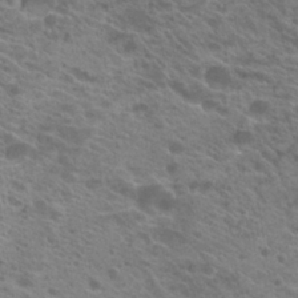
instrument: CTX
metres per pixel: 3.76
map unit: Hto
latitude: 21.0081
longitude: -37.8395
